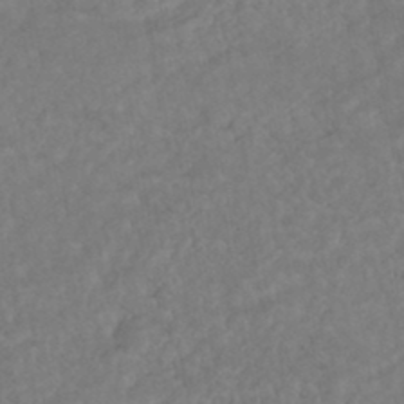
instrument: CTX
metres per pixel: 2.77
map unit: HNhu
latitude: -45.6155
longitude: 96.7463
